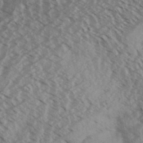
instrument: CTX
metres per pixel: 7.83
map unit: Aa
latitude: 33.2915
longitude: -139.8583
